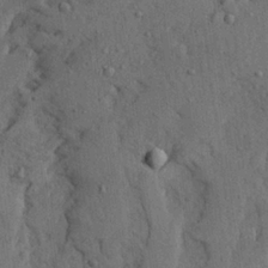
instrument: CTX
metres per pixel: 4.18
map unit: Ave
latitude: 23.7827
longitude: -133.7072
